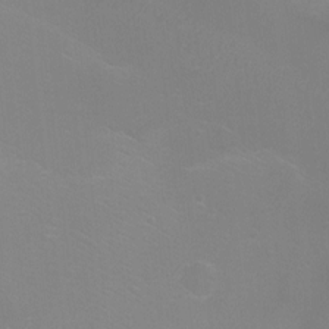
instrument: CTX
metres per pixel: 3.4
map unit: Ht
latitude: -6.1039
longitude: -28.5546
